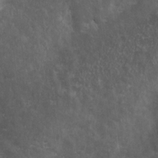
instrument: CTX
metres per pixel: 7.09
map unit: Nhe
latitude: -27.8989
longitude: -109.3670
